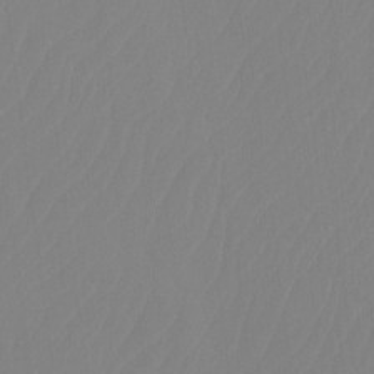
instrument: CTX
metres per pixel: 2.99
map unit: Htu
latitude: -14.1417
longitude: -50.1766
